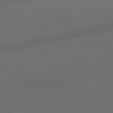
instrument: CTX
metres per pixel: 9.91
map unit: lApd
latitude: 81.0269
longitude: -84.9136
